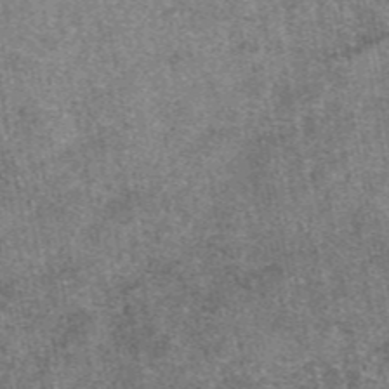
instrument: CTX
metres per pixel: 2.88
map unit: eAb
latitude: 47.2348
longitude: 106.9542
